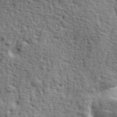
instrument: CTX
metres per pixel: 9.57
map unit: eHh
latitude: 36.8947
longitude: -81.8205
